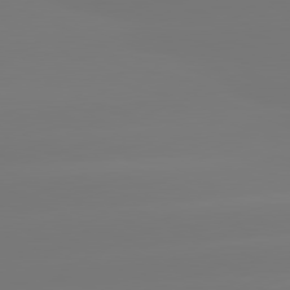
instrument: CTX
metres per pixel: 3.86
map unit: lApd
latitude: 81.3482
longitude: -150.2522
